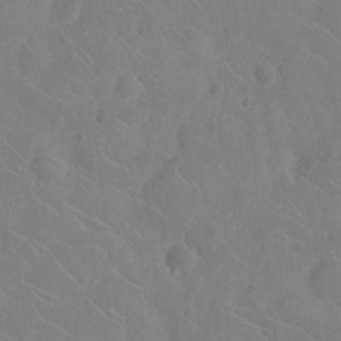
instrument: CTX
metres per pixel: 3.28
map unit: Nhu
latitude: -10.6519
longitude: -21.7261
